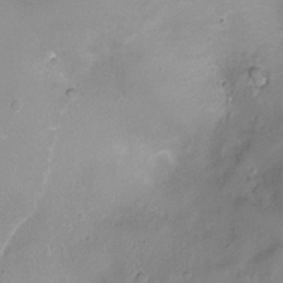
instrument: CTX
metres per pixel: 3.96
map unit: Ht
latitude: -8.0283
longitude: -20.5357
